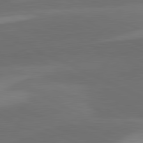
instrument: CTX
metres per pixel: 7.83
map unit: lApd
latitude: 81.5182
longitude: 126.5951
